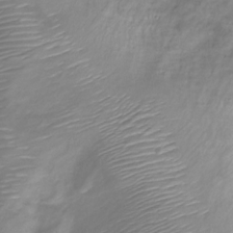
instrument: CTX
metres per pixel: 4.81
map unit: Nve
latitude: -20.1605
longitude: 108.1606
